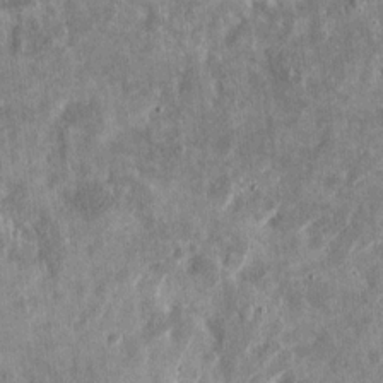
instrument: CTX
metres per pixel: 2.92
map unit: eHh
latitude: 12.8191
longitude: -73.8584
